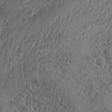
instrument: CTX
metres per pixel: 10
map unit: Ave
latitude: -10.3684
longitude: -119.7638
